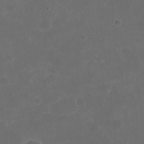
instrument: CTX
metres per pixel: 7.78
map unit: eHh
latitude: 19.6882
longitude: -65.1781
